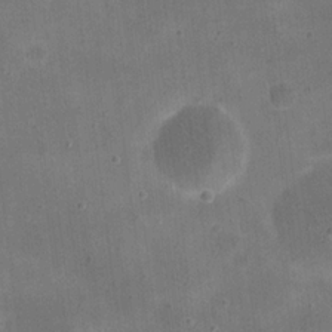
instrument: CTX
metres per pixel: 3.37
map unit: eHh
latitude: 20.6869
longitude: -66.3278
